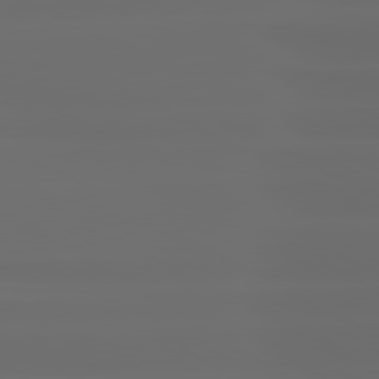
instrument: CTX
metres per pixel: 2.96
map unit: lApd
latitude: 80.6301
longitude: -136.1389
